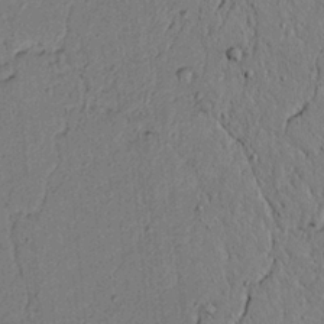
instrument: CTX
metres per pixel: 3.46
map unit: lAvf
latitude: 5.3859
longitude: 165.8423
